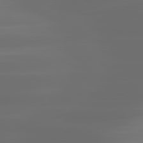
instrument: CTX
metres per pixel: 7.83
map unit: lApd
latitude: 81.2915
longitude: -136.1767
